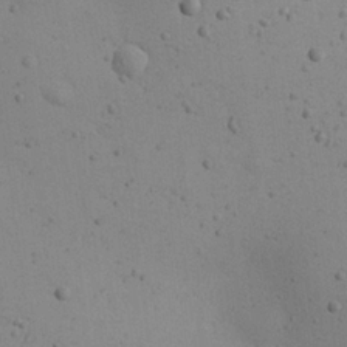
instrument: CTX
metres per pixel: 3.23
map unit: eHh
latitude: 24.8946
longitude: -72.0255
